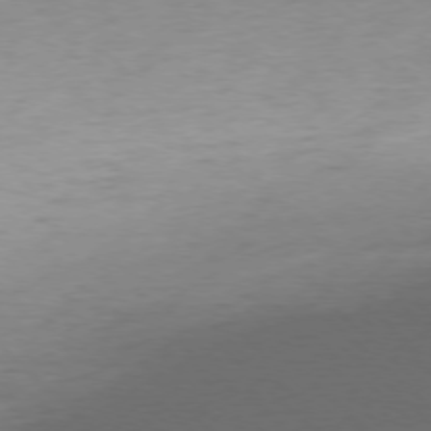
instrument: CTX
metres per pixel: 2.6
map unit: Ap
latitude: -77.2565
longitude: -77.4993
